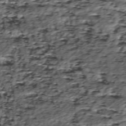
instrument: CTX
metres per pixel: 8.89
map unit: ANa
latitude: -40.6140
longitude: 103.0486
